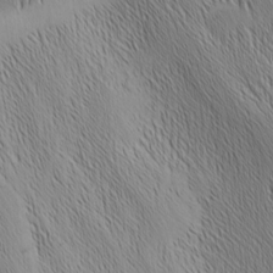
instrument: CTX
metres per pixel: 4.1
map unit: Nhu
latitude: -5.7288
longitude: -151.7260
